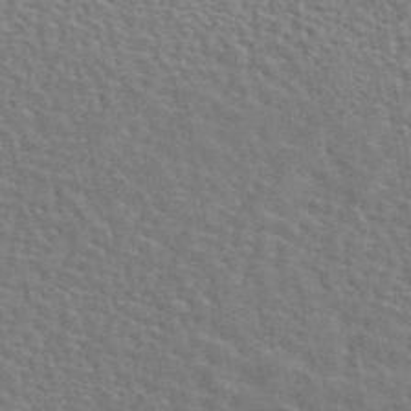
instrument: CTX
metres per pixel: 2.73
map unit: eAb
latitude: 44.7624
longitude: 110.4629
